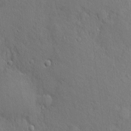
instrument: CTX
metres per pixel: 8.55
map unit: eHh
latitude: 3.8205
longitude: -74.0633
